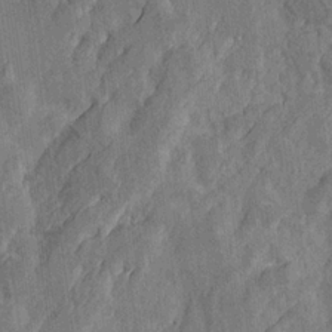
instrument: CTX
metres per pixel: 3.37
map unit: Htu
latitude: -4.3306
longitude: -177.2915
